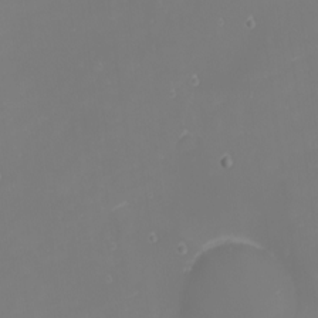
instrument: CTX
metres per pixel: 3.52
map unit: eHh
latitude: -1.1054
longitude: -79.6316
